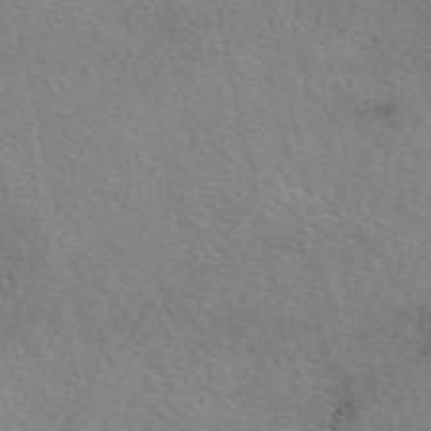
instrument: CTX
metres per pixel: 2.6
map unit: eAb
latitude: 49.9339
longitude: 106.3873
